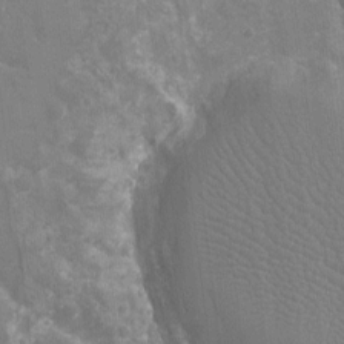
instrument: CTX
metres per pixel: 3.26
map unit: Ht
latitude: -10.5196
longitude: -23.4615
